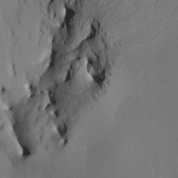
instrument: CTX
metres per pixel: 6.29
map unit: HNhu
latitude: 10.3090
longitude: 23.5777
